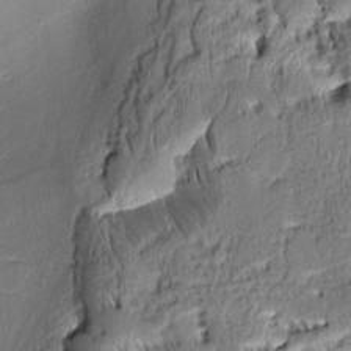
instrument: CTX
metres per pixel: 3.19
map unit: Aa
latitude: 8.7624
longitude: -132.8380
